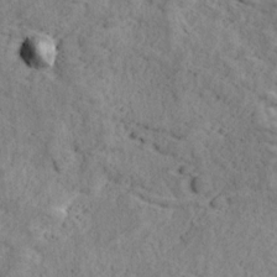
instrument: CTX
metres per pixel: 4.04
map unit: Ave
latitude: 18.6301
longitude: -135.1403
